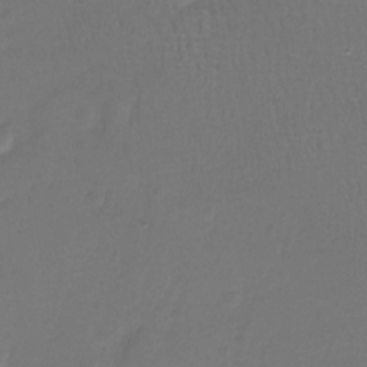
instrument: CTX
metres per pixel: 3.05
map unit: Hto
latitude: -12.1039
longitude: -39.9150
